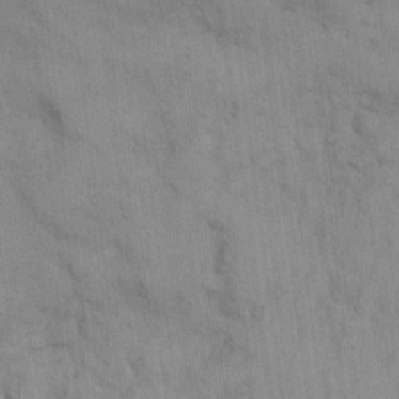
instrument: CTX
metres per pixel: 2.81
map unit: eHh
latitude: 12.5168
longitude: -62.5168
